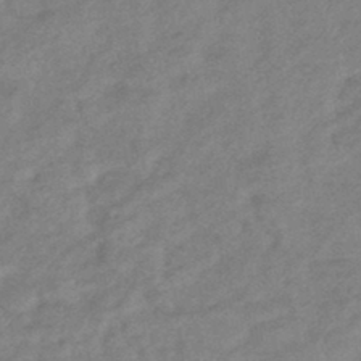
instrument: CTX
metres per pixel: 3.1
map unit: eHb
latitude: -41.2943
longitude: 83.4265
